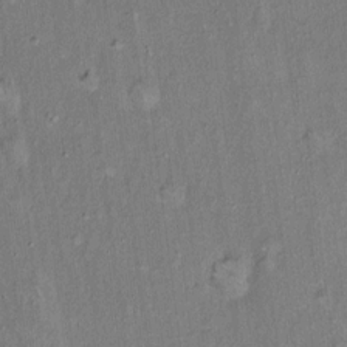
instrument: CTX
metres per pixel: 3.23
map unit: Hto
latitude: 14.7247
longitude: -58.9514
